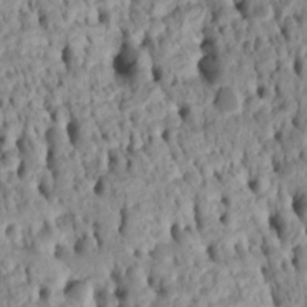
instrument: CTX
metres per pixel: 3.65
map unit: Htu
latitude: -5.1431
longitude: 152.8219
